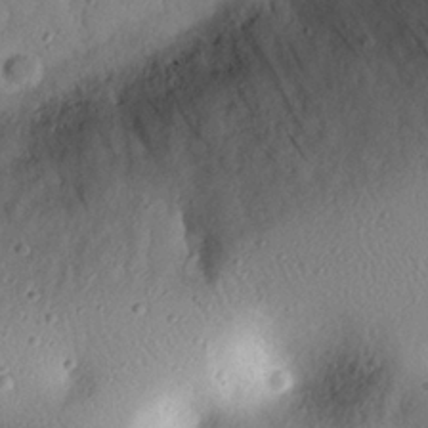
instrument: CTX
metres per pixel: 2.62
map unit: eHh
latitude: 25.4615
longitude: -77.1781
